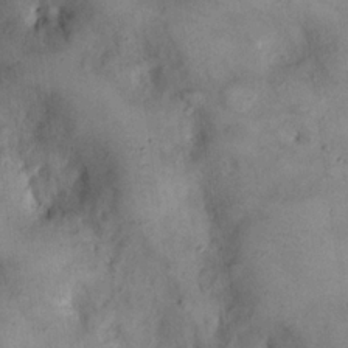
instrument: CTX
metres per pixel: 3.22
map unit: eHh
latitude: 20.9136
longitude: -60.3089
